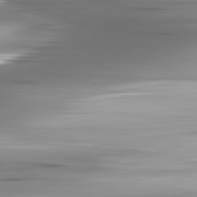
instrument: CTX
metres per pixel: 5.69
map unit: lApd
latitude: 82.8002
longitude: -140.0633
